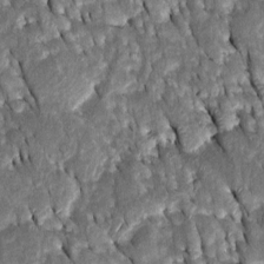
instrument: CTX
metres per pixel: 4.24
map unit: Htu
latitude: -0.9731
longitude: 149.1054
